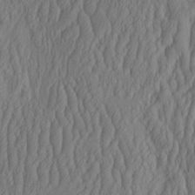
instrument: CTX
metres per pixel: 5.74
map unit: HNhu
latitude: -2.1038
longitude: 13.2565
